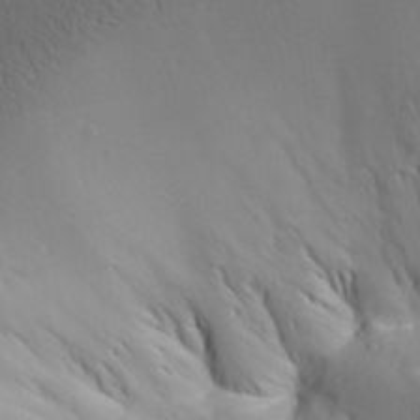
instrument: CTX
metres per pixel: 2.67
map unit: Aa
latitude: 30.5546
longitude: -143.2537
